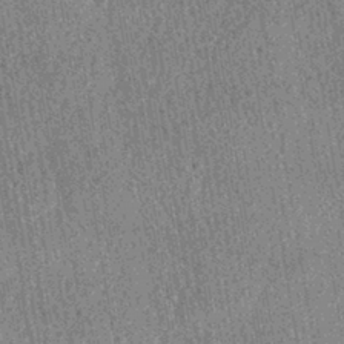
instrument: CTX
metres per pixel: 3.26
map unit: HNhu
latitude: -42.8030
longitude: 98.0850
